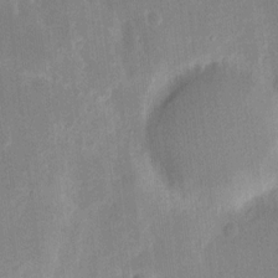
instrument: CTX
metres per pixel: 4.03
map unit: eHh
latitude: 6.3845
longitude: -69.3482
